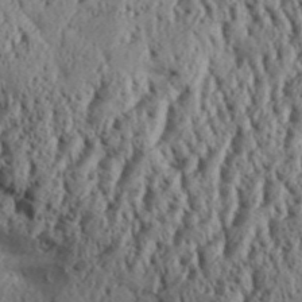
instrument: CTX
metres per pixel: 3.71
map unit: Aa
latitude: 32.1011
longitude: -136.2712
